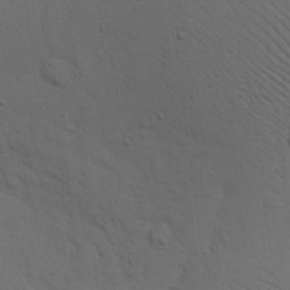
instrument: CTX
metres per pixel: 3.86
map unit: Nhu
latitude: 18.0633
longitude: -78.5357
